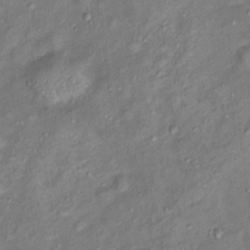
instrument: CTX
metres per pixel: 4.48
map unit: Ht
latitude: 13.8583
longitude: -41.0458
